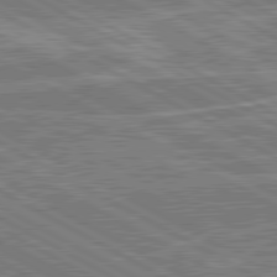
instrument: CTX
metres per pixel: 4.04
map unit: lApd
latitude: 80.7057
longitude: 144.2362
